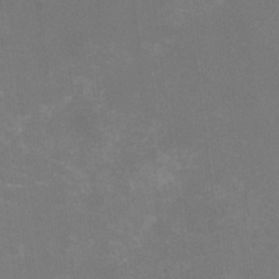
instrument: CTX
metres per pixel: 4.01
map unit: HNhu
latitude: -2.6518
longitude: -3.4615
